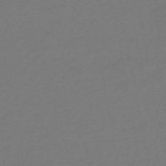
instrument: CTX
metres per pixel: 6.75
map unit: eHb
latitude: -46.8786
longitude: 87.7478
